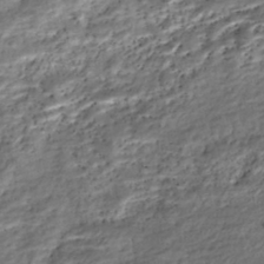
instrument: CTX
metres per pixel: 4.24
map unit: Nhe
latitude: -46.0850
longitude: 153.2565
